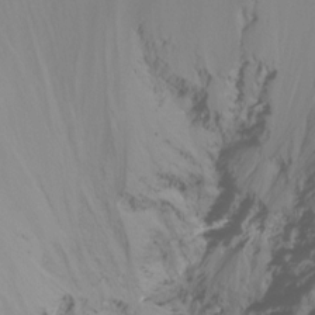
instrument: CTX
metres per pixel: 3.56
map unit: Ht
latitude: -15.1998
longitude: -53.8584
